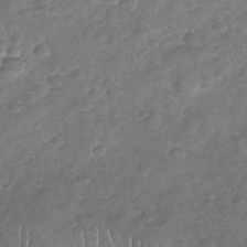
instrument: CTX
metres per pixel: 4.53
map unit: Nhu
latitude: -30.5385
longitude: -59.8961
